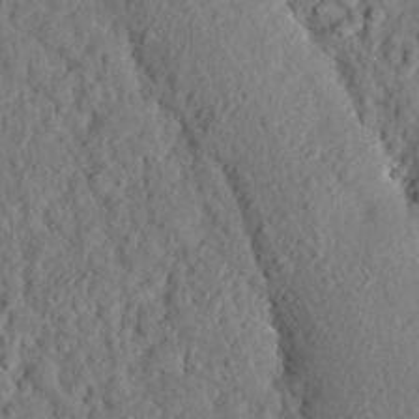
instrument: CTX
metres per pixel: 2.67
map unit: eHh
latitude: 25.0836
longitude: -79.1970
